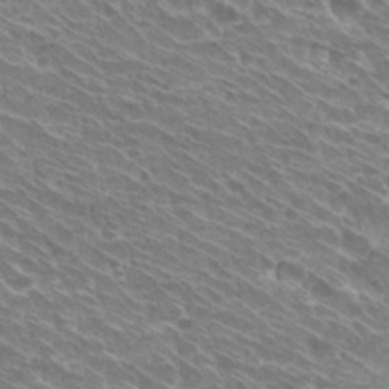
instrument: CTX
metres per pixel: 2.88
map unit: Hto
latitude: 30.6869
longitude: -42.5924
